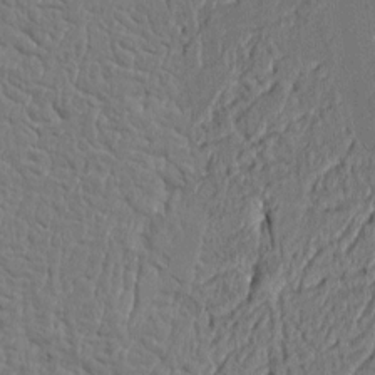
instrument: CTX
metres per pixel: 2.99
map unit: Aa
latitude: 9.2348
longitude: -131.3293
